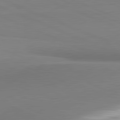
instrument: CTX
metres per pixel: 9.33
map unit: lApd
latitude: 81.8016
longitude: 165.4077
